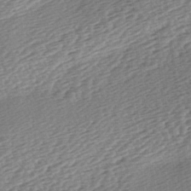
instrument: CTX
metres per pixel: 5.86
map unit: lAa
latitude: -2.8407
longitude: -127.2726
